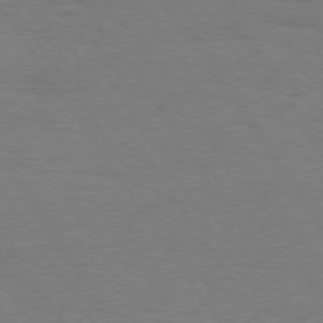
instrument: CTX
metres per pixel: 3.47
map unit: Hpe
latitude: 74.6302
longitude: -140.2711
